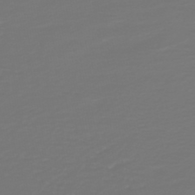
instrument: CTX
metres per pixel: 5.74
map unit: HNb
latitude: -47.1242
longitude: 54.2551
